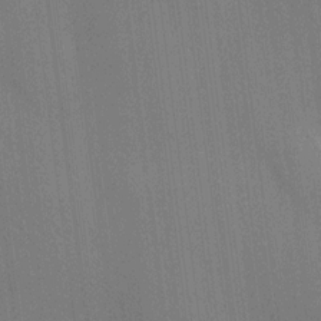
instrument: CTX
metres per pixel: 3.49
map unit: HNhu
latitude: 12.5735
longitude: 11.2187
